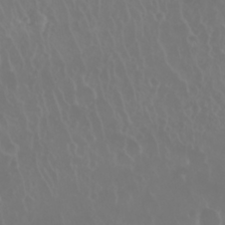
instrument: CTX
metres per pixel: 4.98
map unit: Nhu
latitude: 28.3845
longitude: -62.9514
